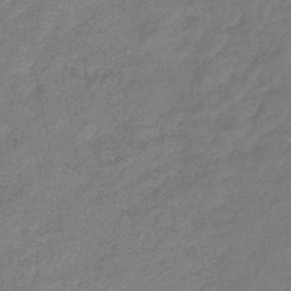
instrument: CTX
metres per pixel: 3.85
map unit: eHb
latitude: -38.2362
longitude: 80.3684
